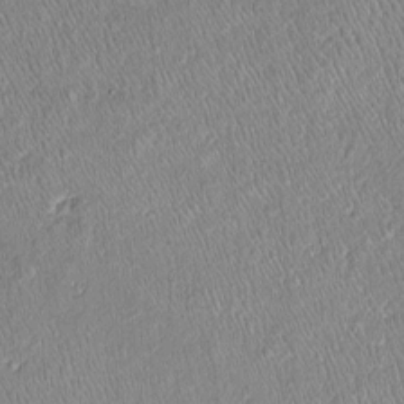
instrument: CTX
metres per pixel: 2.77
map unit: Htu
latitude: -6.1417
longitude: 158.5952
